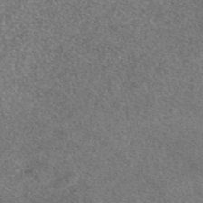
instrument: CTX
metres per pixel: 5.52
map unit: eAb
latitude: 47.3860
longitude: 108.0661
